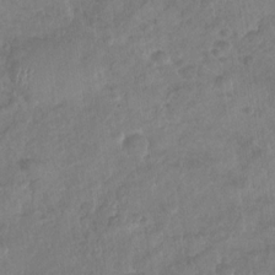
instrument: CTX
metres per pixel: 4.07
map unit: Nhu
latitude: -30.4629
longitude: -62.1956
